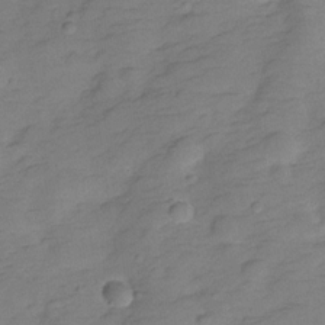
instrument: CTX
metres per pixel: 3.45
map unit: Hve
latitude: -28.0283
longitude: 92.3306
